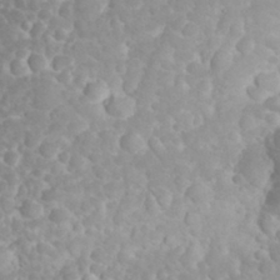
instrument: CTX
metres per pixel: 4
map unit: eHh
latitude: 32.3467
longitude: -63.1970
